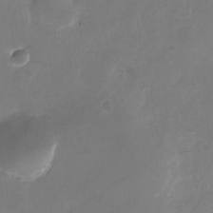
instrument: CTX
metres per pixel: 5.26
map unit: Nhu
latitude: -25.7289
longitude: -70.8380
